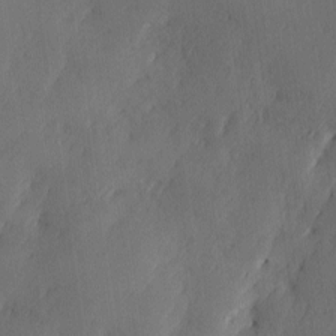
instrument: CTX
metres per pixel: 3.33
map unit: Ave
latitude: -10.7841
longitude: -121.8395
